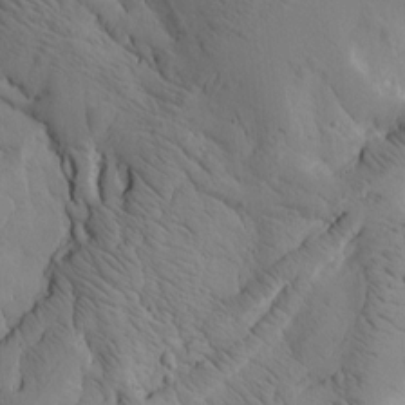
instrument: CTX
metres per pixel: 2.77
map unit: Htu
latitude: -3.3509
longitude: 169.4265
